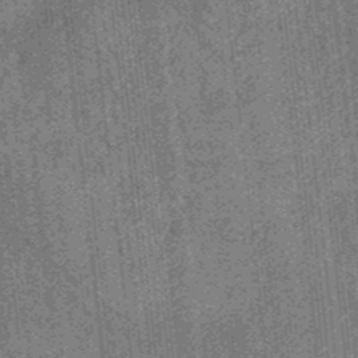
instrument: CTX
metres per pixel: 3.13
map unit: eHb
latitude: -35.1998
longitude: 78.8786
